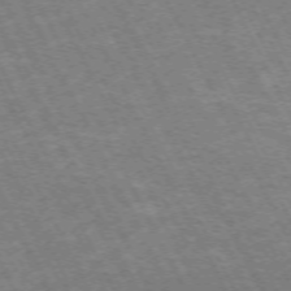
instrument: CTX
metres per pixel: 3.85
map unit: Hpe
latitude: -71.5588
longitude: 9.3510
